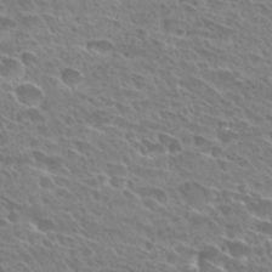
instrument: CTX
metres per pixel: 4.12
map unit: Hto
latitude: 27.9717
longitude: -39.2726
